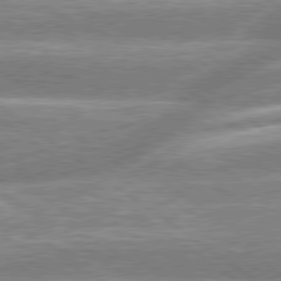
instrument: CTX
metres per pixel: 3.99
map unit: lApd
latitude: 79.2348
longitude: -159.0836
